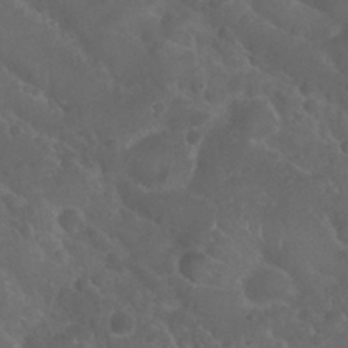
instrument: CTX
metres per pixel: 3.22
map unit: Nhu
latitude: 28.8191
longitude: -55.2915
